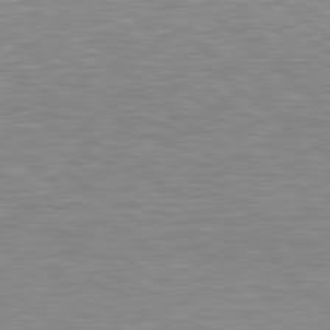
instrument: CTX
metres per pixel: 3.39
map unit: lApd
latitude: 79.3671
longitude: -89.5749
